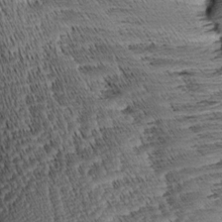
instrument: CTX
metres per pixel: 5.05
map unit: Aa
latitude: 8.5735
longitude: -140.5734
